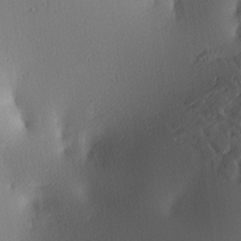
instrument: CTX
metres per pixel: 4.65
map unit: lAa
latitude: 4.1011
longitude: -114.8002
